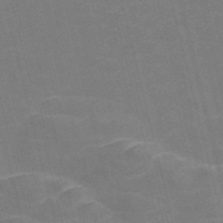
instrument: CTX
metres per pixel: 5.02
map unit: Nve
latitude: -57.5399
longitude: 54.6330
